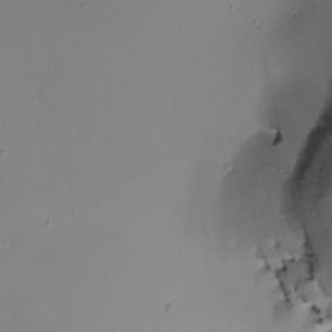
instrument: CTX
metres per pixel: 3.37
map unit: eHh
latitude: -5.1998
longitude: -84.7813
